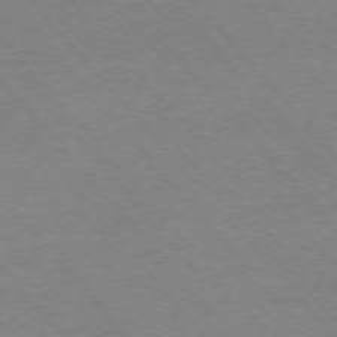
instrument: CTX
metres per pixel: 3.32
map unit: Ap
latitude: -76.4629
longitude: -72.3279
